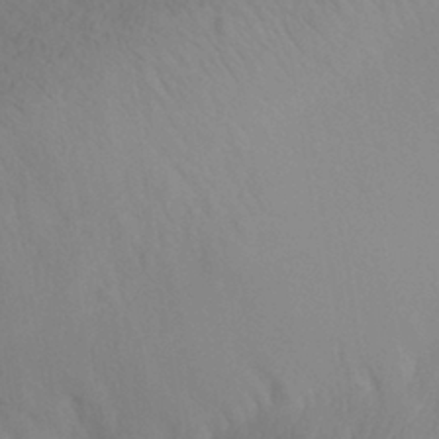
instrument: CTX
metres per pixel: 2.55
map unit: Aa
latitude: 30.3845
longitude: -141.1781
